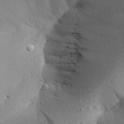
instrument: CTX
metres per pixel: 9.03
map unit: Aa
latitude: 27.9528
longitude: -143.3482
